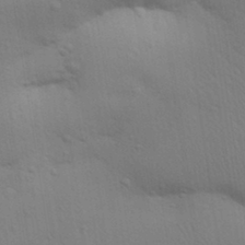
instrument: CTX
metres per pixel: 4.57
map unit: Aa
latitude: 31.9717
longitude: -146.3846
